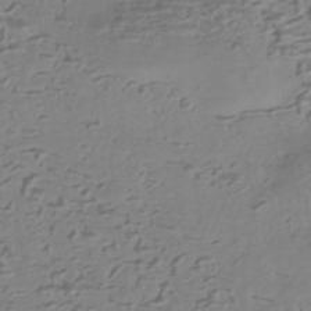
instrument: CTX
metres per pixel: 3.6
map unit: HNhu
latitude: -42.1416
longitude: 100.7085
